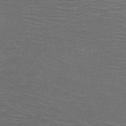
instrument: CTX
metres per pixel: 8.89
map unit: HNb
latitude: -49.3321
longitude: -46.3845
